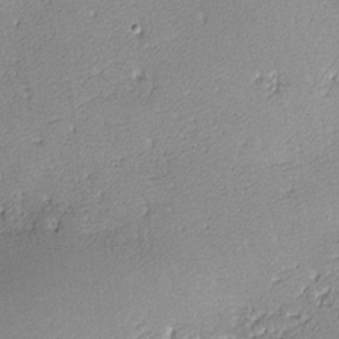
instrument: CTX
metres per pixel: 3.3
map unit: lHvf
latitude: -13.5777
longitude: -103.4804
